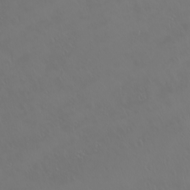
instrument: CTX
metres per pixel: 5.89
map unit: eHh
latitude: -2.1794
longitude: 19.7478
